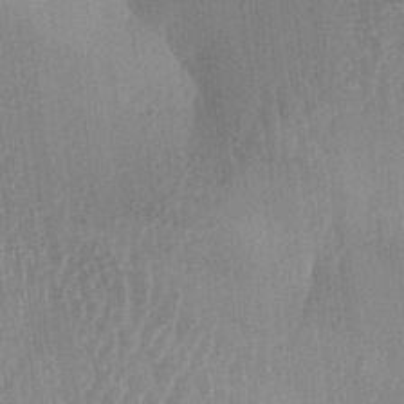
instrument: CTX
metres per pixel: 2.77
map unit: lAa
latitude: -5.5210
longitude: -129.2348
